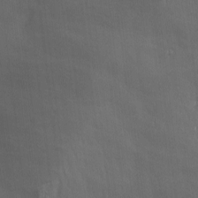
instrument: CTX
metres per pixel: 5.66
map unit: lAa
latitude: -6.4818
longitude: -121.5560
